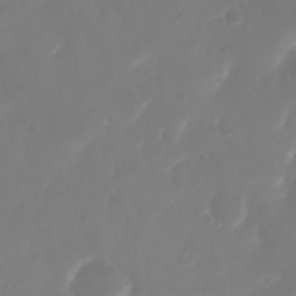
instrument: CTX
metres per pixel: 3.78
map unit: Nhu
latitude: 25.6693
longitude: -63.0648
